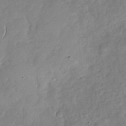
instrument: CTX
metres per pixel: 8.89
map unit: Nhu
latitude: -31.3887
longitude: -61.6883
